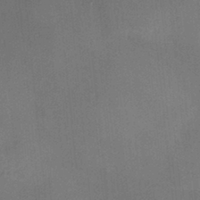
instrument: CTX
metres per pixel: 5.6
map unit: HNhu
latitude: 12.7435
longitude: 10.5007
